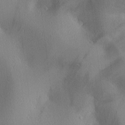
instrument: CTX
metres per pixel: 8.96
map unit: lAa
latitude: 2.8002
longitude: -116.6868
